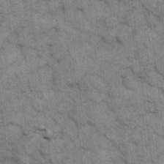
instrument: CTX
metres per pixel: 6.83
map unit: eHh
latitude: 15.0270
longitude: -65.3293
